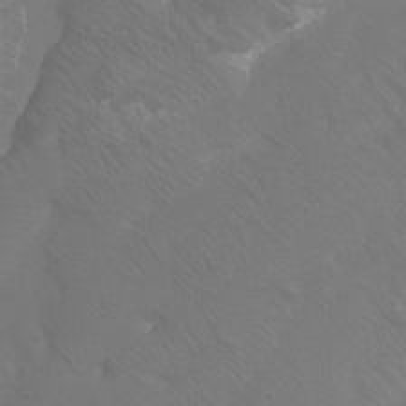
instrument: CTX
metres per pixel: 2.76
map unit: Htu
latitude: -6.2928
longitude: -71.0836
